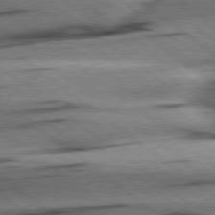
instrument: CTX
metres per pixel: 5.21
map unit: Hpe
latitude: 78.7247
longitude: -154.5546
